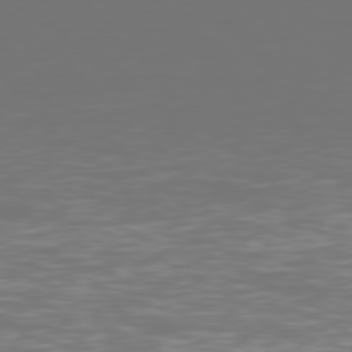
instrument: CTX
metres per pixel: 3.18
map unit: Hpe
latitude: 77.7638
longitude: -171.1781
